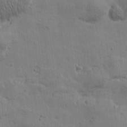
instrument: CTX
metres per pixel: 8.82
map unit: Htu
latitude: 0.6301
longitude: -178.2523
